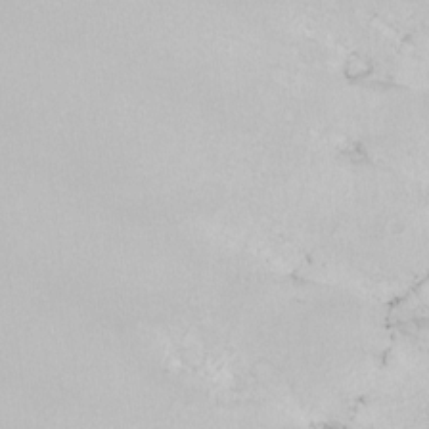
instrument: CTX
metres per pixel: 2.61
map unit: Nhu
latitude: -8.6896
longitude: -94.4223
